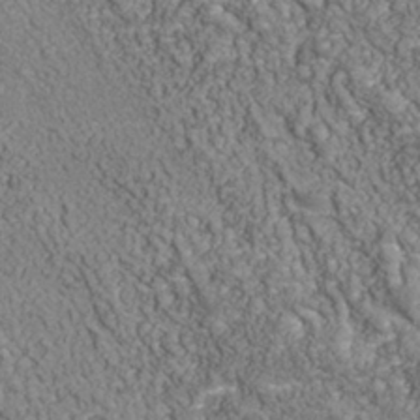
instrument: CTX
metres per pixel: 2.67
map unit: Nhu
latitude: -39.4644
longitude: -84.1389
